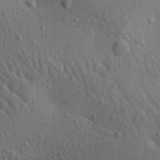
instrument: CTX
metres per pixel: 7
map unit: Aa
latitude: 22.8569
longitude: -138.4223
